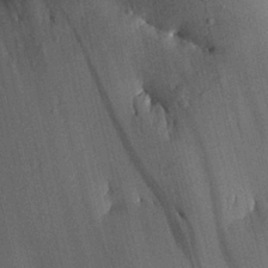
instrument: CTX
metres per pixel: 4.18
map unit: Aa
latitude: 28.6490
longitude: -134.8191
